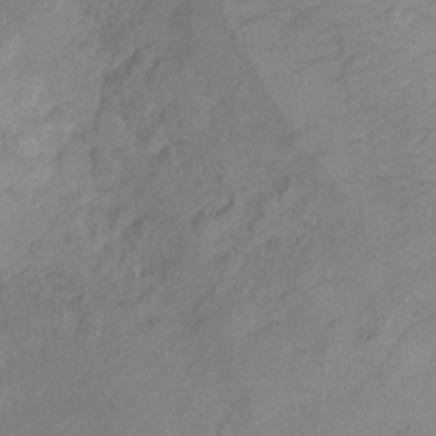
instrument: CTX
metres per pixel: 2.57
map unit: Hto
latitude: 7.1214
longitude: -36.4979
